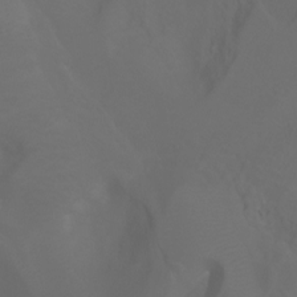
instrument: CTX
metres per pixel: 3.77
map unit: Ht
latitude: -3.3131
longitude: -61.5182
